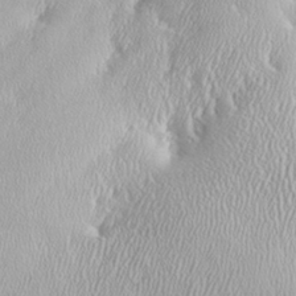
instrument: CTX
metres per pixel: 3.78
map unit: Aa
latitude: 33.0836
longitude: -141.2914
